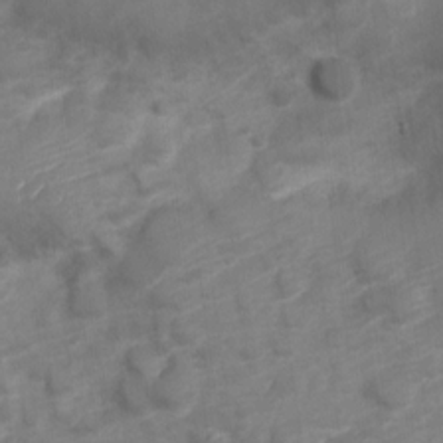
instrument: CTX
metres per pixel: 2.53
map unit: Nve
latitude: -20.2361
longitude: 107.8612
